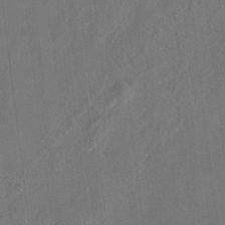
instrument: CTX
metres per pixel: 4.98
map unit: lAvf
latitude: 7.4048
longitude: 165.9178
